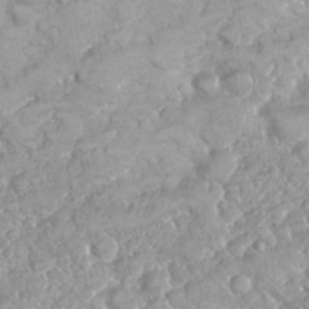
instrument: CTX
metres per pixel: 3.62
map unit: Nhu
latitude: 26.4223
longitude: -60.7624
